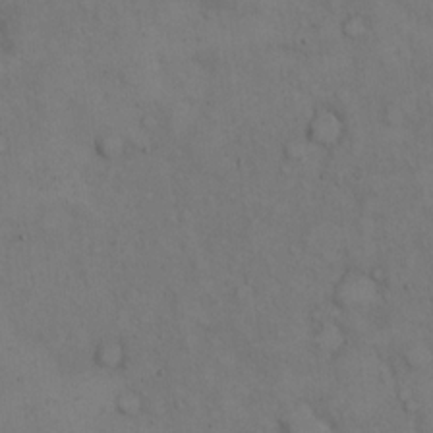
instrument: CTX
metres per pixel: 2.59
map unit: eHh
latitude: 15.4238
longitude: -62.0255
